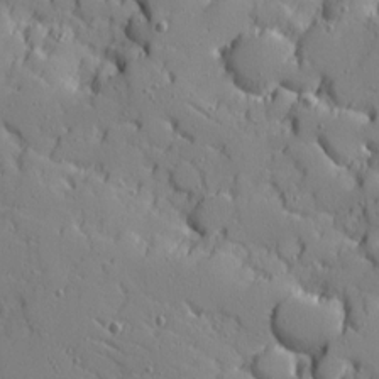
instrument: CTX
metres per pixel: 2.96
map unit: Ave
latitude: 11.3293
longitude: -101.2915
